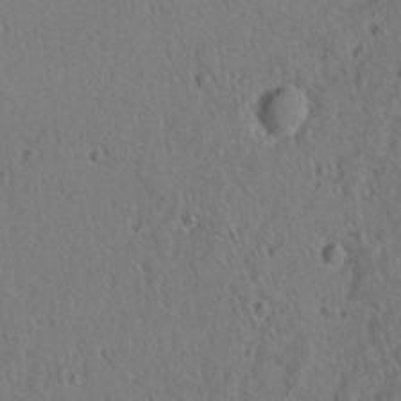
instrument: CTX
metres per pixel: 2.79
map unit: lAvf
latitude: -9.7666
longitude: -119.9906
